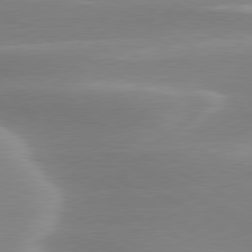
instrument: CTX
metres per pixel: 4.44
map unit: lApd
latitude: 79.7639
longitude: -114.9513
